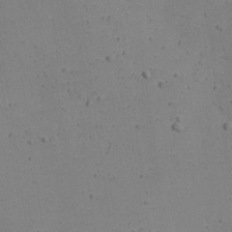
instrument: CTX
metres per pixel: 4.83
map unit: eHh
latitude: 25.1025
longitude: -72.3279
